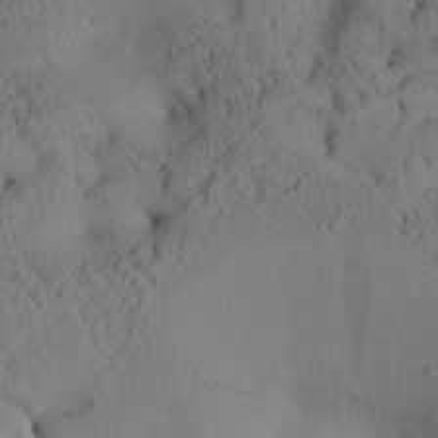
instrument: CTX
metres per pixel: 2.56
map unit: Aa
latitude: 25.4615
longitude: -133.7072
